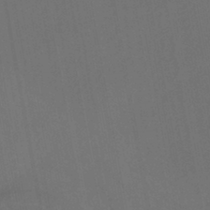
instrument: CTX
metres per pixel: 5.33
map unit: eHb
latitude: -43.7666
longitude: 88.1228
